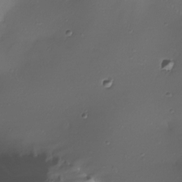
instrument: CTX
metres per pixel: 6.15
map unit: Nhe
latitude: -31.5966
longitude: -117.1214
